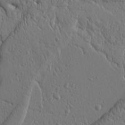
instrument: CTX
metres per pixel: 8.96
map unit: Ht
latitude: 10.2145
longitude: -76.6679
